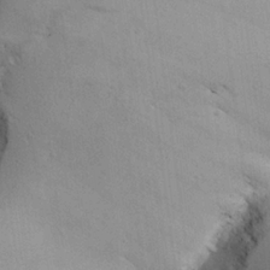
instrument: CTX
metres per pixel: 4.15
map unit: Aa
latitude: 23.9528
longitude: -127.7639
